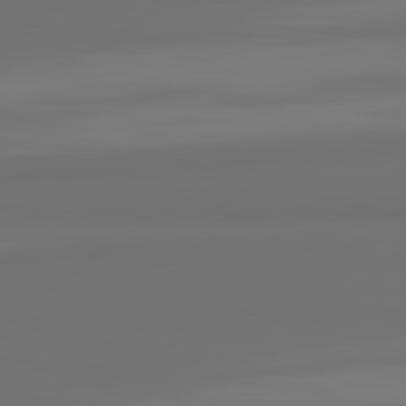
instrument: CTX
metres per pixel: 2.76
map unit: lApd
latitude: 82.1388
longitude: 163.5588
